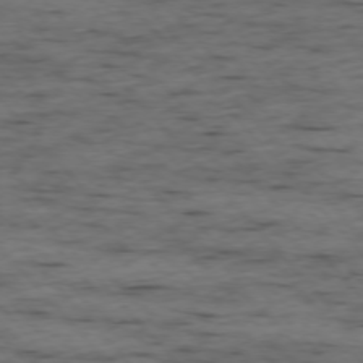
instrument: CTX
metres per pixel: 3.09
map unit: Ap
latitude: -76.1228
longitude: -89.8962
